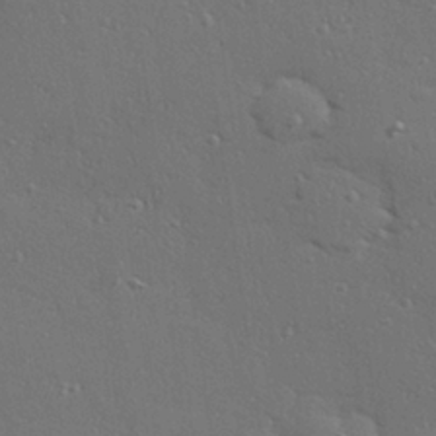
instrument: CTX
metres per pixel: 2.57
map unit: Hve
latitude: 27.2159
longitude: -90.7057
